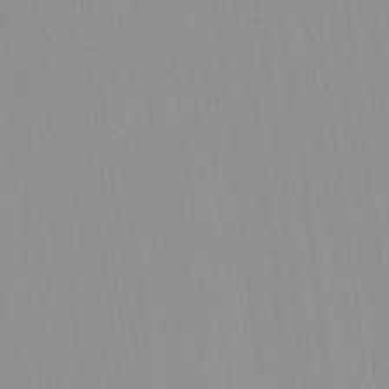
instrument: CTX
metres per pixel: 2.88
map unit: lHvf
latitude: -13.8611
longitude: -104.2712
